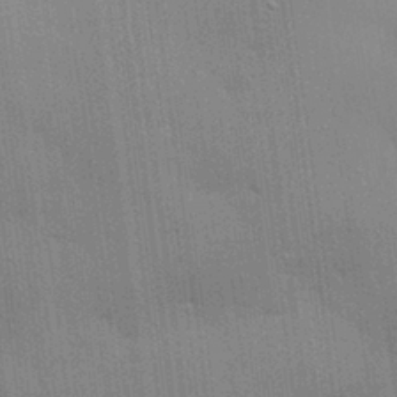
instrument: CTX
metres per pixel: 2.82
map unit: eHh
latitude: 28.2900
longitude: -82.5734
